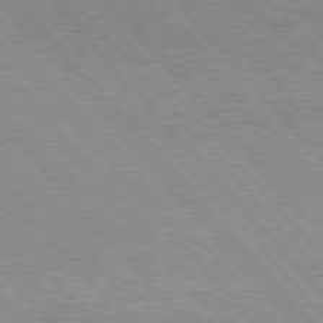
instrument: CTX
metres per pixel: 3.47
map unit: Hpe
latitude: 75.9528
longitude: -150.7813
